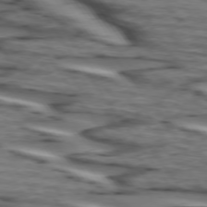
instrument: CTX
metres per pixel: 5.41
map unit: lApd
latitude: 74.3278
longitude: -71.8016
